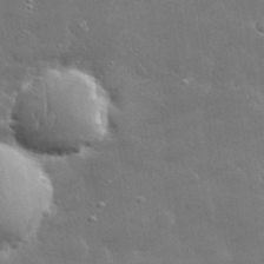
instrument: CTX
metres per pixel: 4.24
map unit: lHvf
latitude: 31.3482
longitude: -93.4804
